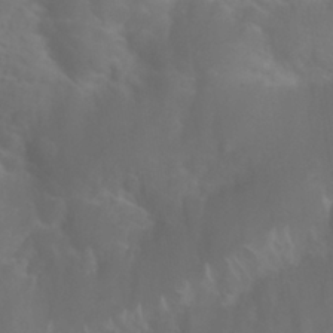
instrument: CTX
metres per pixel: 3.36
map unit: Nhu
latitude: 26.8758
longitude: -55.1592
